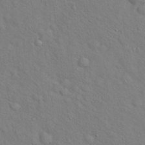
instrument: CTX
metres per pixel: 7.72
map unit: Hto
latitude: 18.4412
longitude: -53.3482
